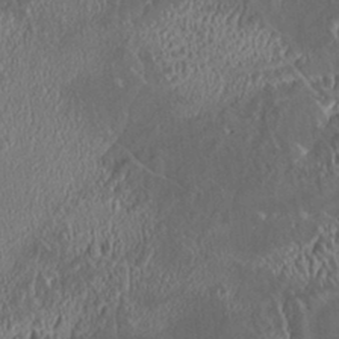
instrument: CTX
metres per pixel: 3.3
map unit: HNhu
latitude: 5.2537
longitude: 12.8219
